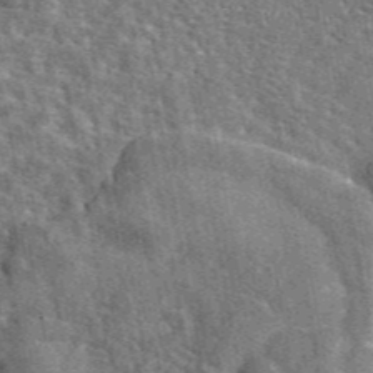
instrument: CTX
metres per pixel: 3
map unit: eAb
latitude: 45.1592
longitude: 110.9352
